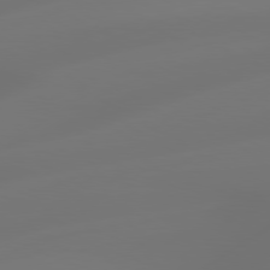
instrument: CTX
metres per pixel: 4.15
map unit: Hpe
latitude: 78.5924
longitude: -128.1011
